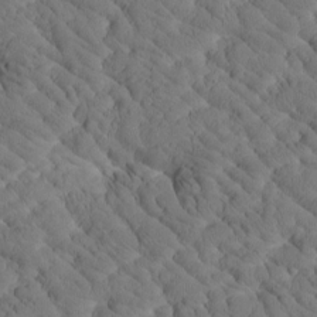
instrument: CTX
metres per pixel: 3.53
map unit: Htu
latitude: -1.3510
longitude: 174.0849
